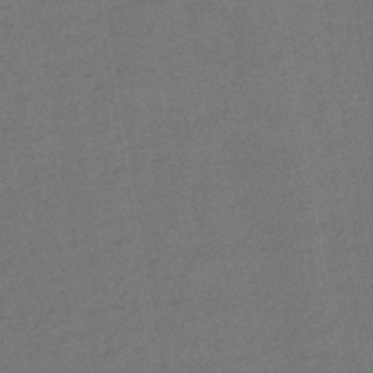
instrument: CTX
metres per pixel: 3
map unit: lHb
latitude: -44.8408
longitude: 64.8597
